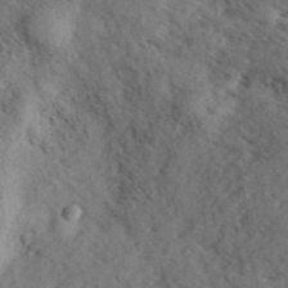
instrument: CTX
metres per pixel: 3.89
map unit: eHh
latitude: 35.6505
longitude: -140.2333
